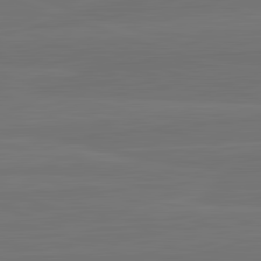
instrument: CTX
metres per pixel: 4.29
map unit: lApd
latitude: 82.6868
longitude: 164.0283
